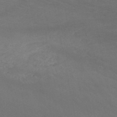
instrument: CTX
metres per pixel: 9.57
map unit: HNb
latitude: -50.8030
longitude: -43.5371
